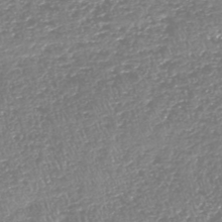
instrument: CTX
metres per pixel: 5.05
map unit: HNhu
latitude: -48.1228
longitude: 29.5021
